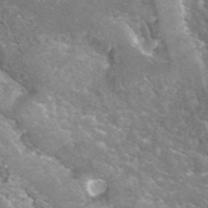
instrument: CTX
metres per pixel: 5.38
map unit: ANa
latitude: 42.3656
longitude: 25.2943
